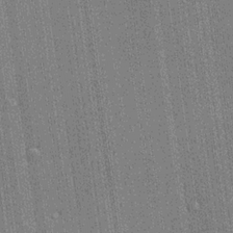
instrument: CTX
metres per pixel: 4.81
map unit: lHvf
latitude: 19.1781
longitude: 142.8408
